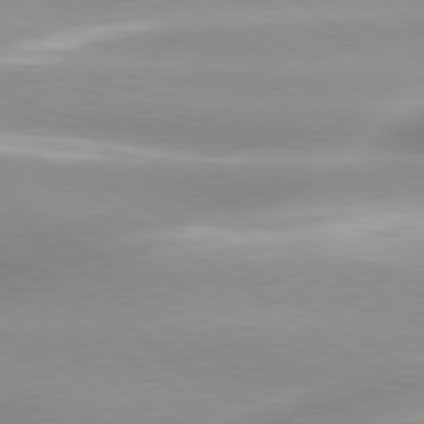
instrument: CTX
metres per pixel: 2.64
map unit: lApd
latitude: 80.1389
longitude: -136.7813
